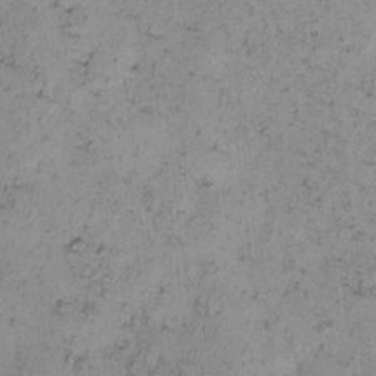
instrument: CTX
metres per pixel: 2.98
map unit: eHh
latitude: -0.6897
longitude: 18.9920
